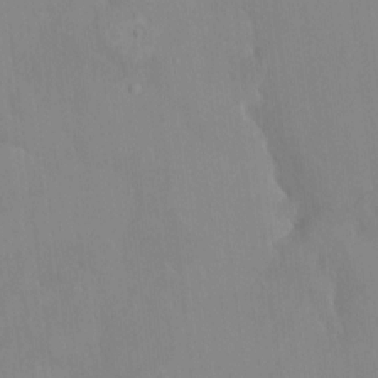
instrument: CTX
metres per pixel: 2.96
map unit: HNhu
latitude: 6.9136
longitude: 2.3117
